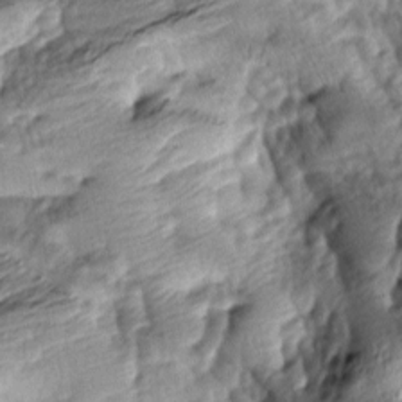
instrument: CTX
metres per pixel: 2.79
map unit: lAa
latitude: -8.8597
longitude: -126.5735
